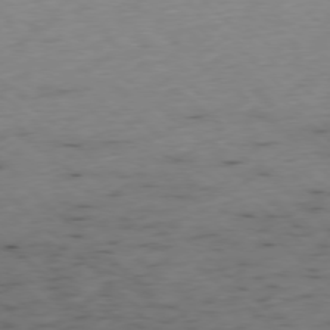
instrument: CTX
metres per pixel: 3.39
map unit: Ap
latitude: -77.5777
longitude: -91.8205
